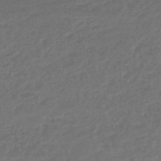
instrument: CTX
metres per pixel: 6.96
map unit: lHb
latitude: -43.8989
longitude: 71.2565
